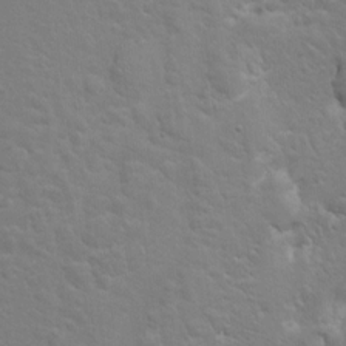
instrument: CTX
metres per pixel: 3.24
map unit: Hto
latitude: 8.9136
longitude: -31.4238
